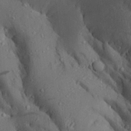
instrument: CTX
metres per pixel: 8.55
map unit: Aa
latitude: 29.2159
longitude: -131.3104
